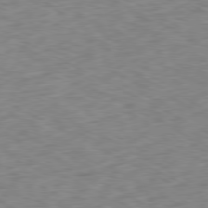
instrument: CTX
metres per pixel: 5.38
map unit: Ap
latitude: -79.5399
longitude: -68.3278
